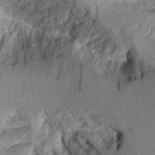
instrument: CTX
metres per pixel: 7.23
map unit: Aa
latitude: 9.0270
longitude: -128.1767
